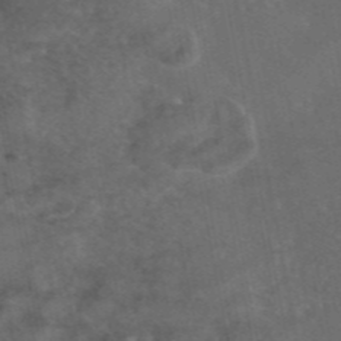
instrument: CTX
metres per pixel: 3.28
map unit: eAb
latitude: 46.3090
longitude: 114.0850
